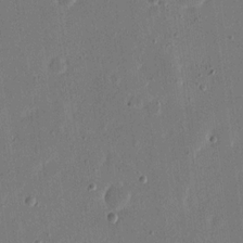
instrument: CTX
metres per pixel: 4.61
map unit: eHh
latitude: 15.7261
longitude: -70.3845
